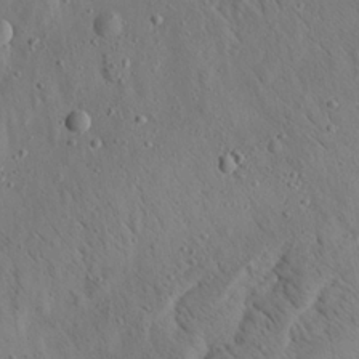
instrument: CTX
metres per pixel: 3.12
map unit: Aa
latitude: 22.7435
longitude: -142.4601
